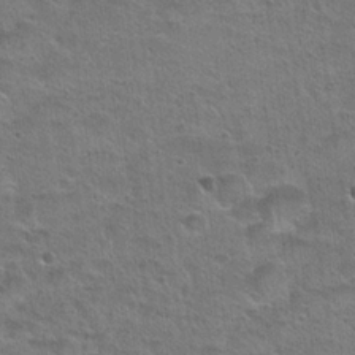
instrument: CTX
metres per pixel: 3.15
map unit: Hto
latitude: 23.3859
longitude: -49.2348
